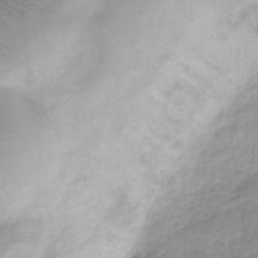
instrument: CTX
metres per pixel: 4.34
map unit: Nve
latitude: -22.6519
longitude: 105.5399
